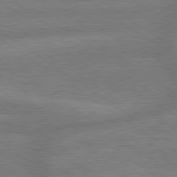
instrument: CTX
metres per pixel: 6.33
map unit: lApd
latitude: 79.4616
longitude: -164.8380
